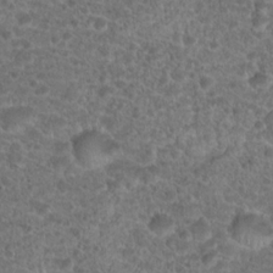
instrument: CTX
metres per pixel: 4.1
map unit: Hto
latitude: 19.2537
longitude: -40.8569
